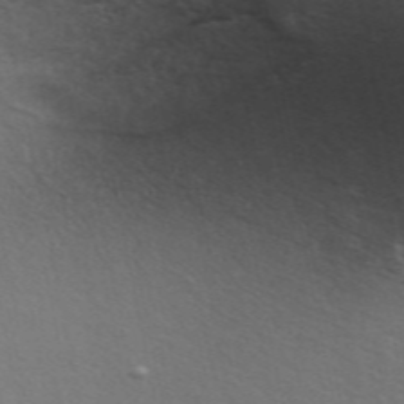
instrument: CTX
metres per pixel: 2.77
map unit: ANa
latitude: 49.4993
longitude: -75.0836
